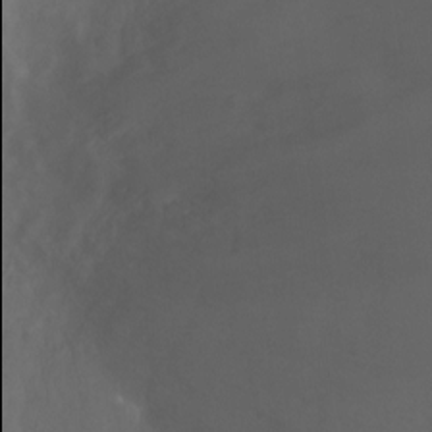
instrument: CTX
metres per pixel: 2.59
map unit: Ht
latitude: -0.4440
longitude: -17.9906
